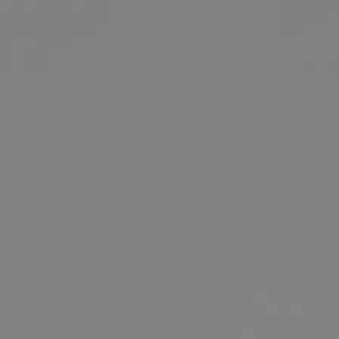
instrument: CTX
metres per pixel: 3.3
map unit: HNb
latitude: -45.7478
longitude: 55.0676
